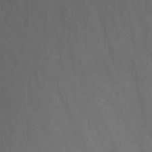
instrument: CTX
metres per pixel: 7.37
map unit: Nhu
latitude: -7.6155
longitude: -82.0633
